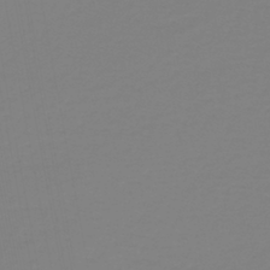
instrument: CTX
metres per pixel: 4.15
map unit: lHb
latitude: -41.1998
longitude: 63.8422
